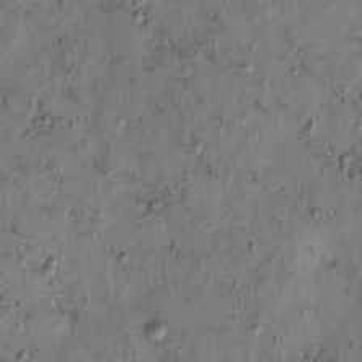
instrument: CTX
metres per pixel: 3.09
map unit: eHh
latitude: -1.2565
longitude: 19.2565
